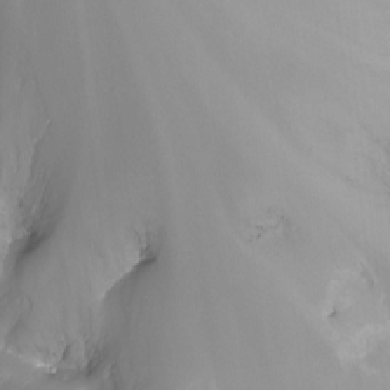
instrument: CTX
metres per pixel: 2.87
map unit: Nhu
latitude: -13.1053
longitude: -64.2145
